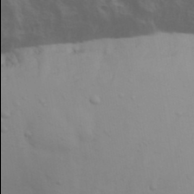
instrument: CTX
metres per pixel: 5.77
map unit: Ave
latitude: 39.7072
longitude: -113.9906
